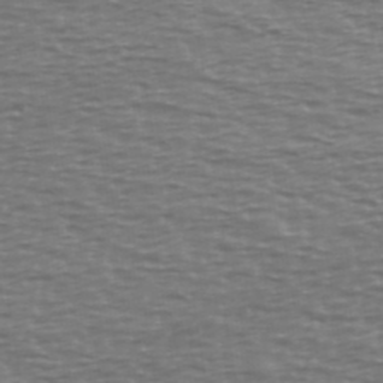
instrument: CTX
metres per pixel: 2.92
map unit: Ave
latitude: 38.5735
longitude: -113.7638
